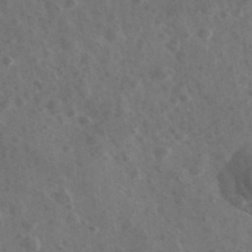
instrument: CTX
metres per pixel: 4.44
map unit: Ave
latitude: 38.5924
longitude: -107.1970
